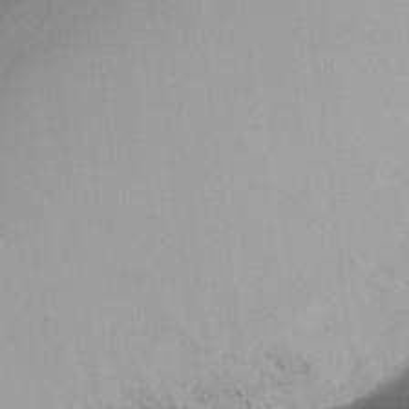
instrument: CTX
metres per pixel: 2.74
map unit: Ht
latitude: -9.9178
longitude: -28.6868
